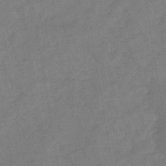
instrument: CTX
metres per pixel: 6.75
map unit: HNb
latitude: -44.6519
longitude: -38.2333
